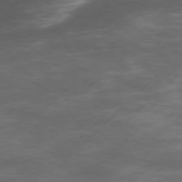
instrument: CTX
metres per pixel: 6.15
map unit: Hpe
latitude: 76.8380
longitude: -163.8584
